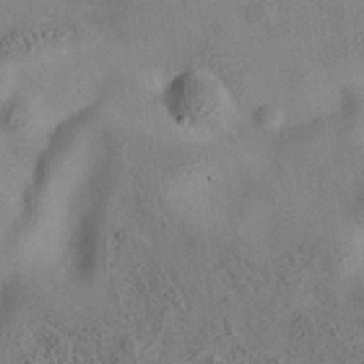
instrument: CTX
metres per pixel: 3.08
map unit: eAb
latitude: 34.9513
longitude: 109.1053
